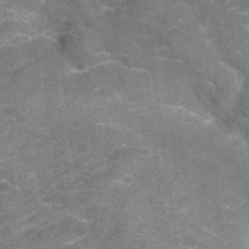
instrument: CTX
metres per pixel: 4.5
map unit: Nhu
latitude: -22.8219
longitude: -55.9339
